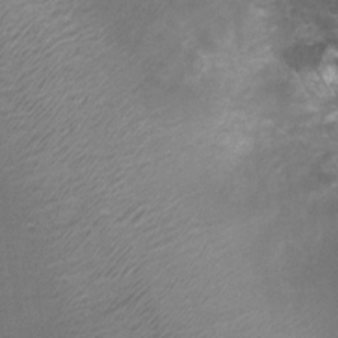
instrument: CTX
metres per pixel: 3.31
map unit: Nhu
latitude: 3.1592
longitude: -17.5749
